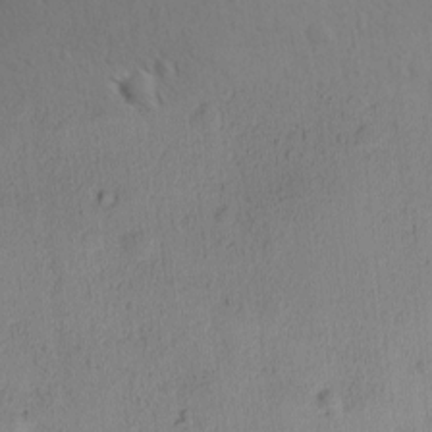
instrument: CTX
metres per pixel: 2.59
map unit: Ave
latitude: -8.4629
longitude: -121.6316
